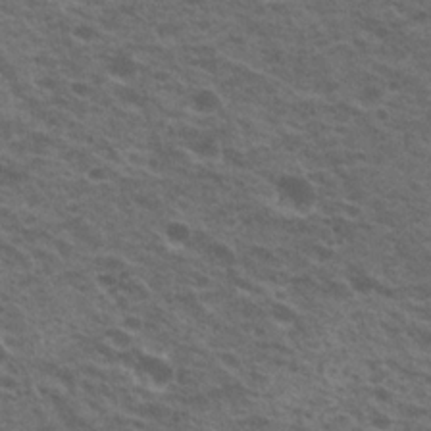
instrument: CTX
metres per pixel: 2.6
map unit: Nhu
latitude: 19.9717
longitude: -31.0459
